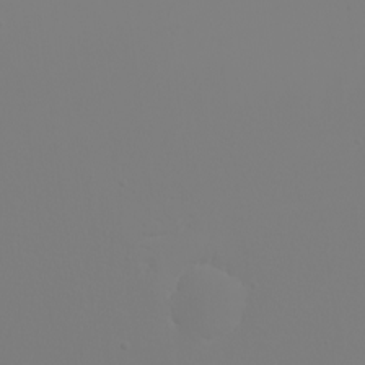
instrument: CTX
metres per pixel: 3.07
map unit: eHh
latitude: -5.1998
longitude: -84.1389
